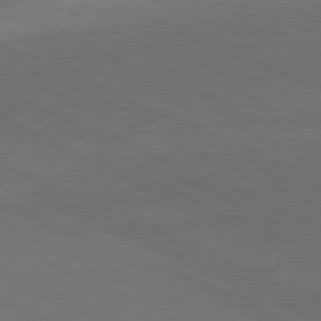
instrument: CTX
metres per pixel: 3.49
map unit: lApd
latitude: 81.8016
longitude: 148.3118
